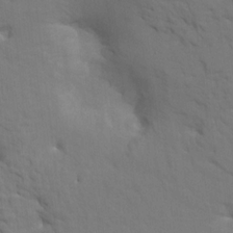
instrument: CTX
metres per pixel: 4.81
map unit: HNhu
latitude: 7.7261
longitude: -4.6301
